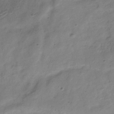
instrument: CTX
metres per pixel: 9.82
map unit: Hve
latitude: -34.0661
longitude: 89.4265
